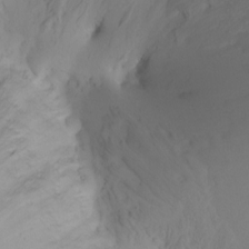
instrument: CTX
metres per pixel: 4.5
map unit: Nhu
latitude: -7.3320
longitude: -70.5357
